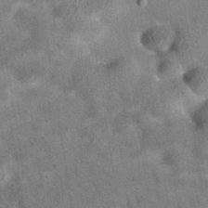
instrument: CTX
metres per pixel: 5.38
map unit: eAb
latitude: 35.0080
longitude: 110.6707
